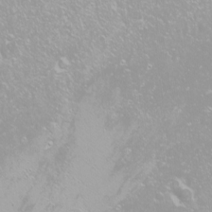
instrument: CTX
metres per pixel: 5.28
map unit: Nhu
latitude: -8.9353
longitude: -70.5168
